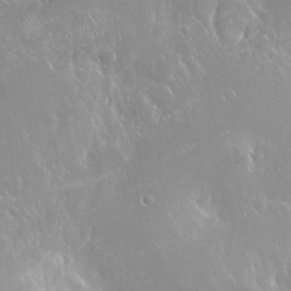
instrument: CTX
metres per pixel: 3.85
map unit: Ht
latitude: -14.2551
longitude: -42.7624
